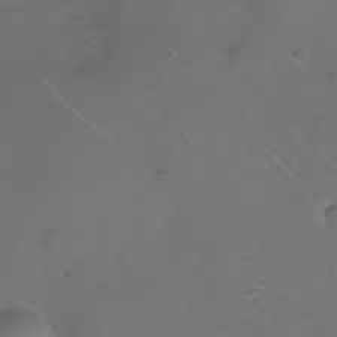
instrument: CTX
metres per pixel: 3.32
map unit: Nhe
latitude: -32.9542
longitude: -88.2712
